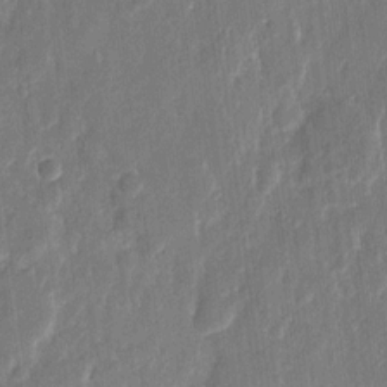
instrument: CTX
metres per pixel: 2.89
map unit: eHh
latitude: 12.4412
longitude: -70.3278
